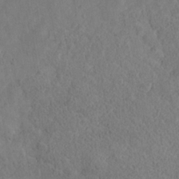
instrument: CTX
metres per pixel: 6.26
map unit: Nhe
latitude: -37.3887
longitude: 139.6344
